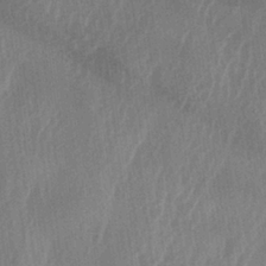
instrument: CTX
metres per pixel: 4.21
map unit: lAa
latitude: -5.9178
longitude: -129.0647
